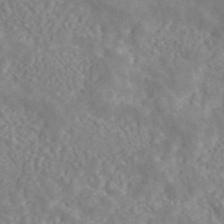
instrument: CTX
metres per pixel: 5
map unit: ANa
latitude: 45.7072
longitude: 26.4251
